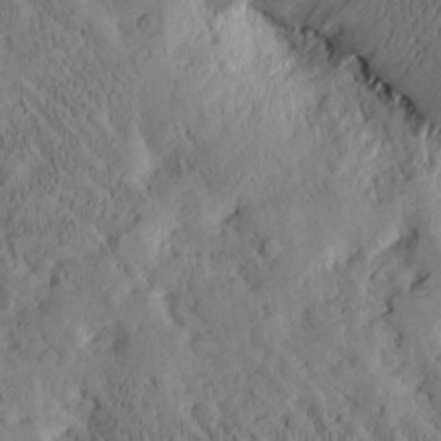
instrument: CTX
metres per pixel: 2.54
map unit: Htu
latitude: -3.0675
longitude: 174.4628
